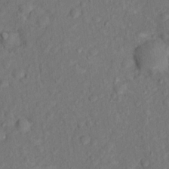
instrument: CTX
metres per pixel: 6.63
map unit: Hto
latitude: 15.4994
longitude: -31.0648
